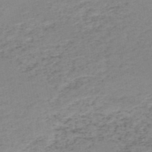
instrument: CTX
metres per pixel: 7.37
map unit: HNb
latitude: -51.3510
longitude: -52.9514
